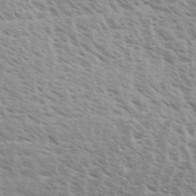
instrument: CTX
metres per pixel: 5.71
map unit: eHh
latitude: 33.6505
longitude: -140.5545
